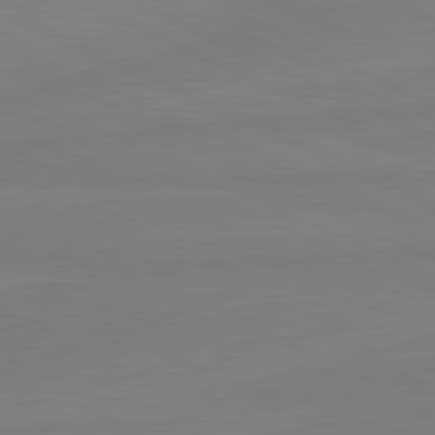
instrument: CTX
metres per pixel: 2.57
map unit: lApd
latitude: 81.6316
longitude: -177.6883
